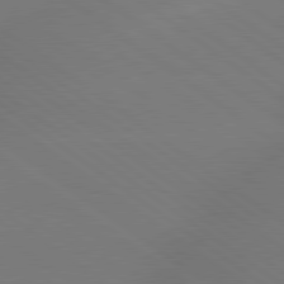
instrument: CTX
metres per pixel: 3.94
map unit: lApd
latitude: 79.4049
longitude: -150.9702
